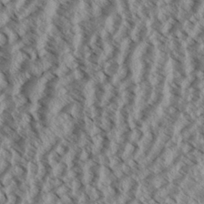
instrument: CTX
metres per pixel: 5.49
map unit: Aa
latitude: 32.2900
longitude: -137.4616
